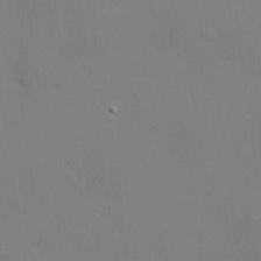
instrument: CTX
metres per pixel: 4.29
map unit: Hve
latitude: 26.1956
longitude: -90.5546
